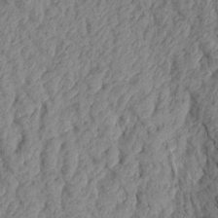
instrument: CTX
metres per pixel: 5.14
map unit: Aa
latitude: 17.9150
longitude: -145.8205
